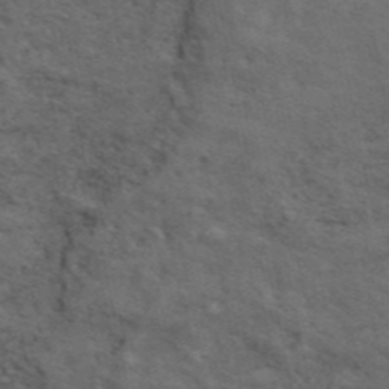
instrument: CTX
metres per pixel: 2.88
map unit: ANa
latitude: 47.7639
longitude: -83.2348
